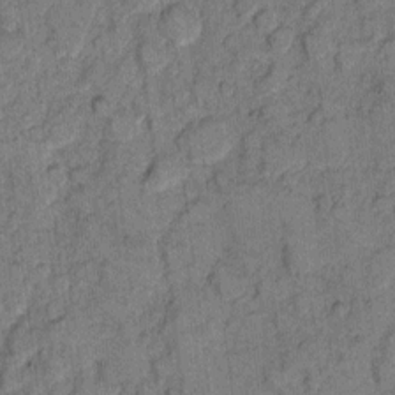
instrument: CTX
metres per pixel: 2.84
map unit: eHh
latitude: 7.7827
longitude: -64.2900
